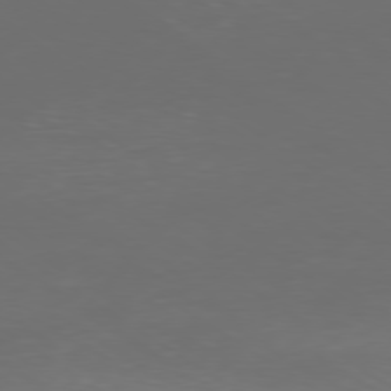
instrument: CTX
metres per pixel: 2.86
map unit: Ap
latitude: -79.0864
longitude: -93.1592
